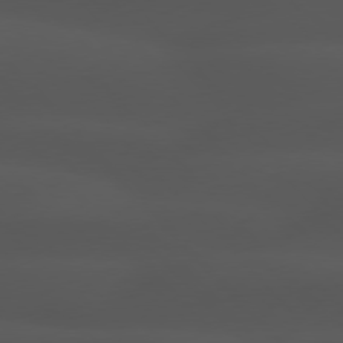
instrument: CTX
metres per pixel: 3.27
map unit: Hpe
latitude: 77.1403
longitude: -166.8191
